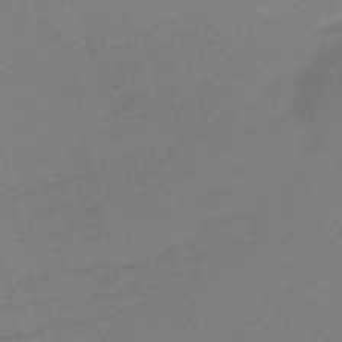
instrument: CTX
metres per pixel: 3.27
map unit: HNb
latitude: -54.7463
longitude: -43.4427
